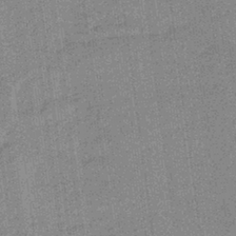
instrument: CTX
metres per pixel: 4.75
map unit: lHb
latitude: -40.0094
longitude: 69.4076
